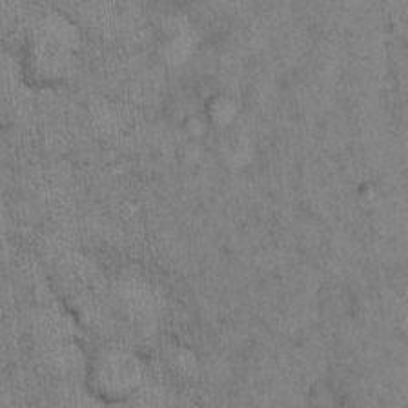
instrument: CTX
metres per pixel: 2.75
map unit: eHh
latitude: 14.9136
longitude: -65.2537
